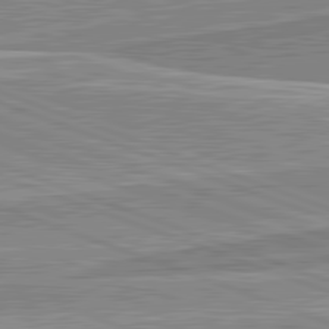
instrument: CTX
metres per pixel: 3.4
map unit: lApd
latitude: 82.1388
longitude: 139.8612
